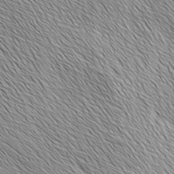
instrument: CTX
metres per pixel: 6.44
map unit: Ave
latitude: 2.0255
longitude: -114.4789
